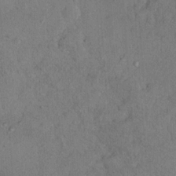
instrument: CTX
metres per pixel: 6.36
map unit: Nhu
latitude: 12.8569
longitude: -26.7813
